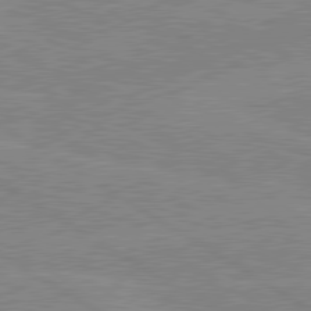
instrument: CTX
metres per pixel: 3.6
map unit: lApd
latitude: 80.2522
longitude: -125.5371
